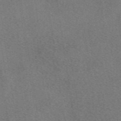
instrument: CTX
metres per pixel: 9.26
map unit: eAb
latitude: 48.5546
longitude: 115.3132
